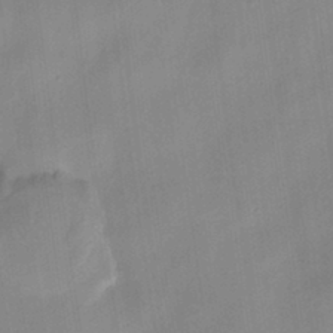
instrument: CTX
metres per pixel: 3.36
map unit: HNhu
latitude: 3.2915
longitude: -7.6883
